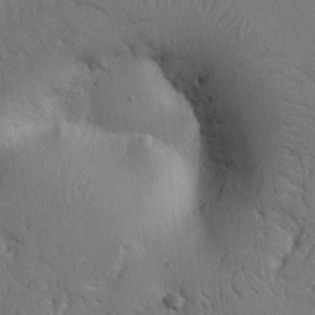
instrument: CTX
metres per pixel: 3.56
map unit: Nhu
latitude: 14.4601
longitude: -78.7624
